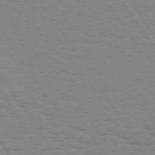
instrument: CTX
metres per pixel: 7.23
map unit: Hpe
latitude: 74.5168
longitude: -135.8961
